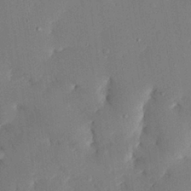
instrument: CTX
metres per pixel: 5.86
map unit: eHh
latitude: 28.0444
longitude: -81.0080
